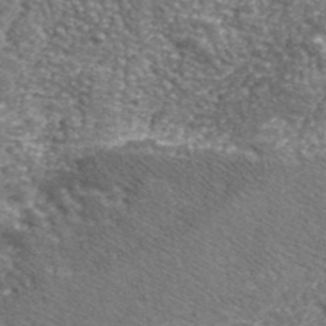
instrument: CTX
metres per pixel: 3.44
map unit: eHh
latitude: 43.4804
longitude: -90.3278
